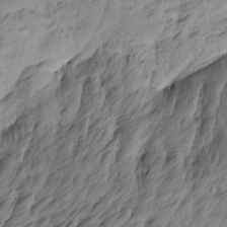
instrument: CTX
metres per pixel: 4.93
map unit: Htu
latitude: -4.7274
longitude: -176.4034
